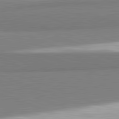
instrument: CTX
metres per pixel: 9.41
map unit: lApd
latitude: 82.1766
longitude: 172.3873
